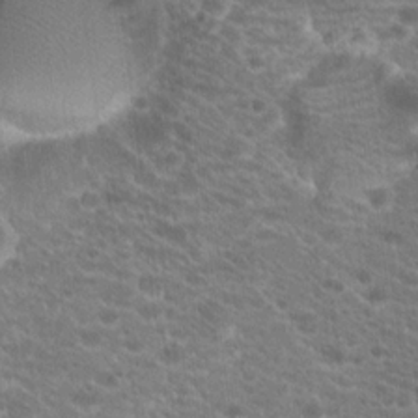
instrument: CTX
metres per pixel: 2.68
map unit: Hto
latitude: 20.0633
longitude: -39.7072
